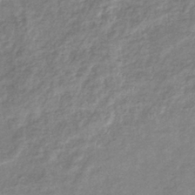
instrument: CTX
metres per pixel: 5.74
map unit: eHb
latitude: -38.0094
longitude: 78.7463
